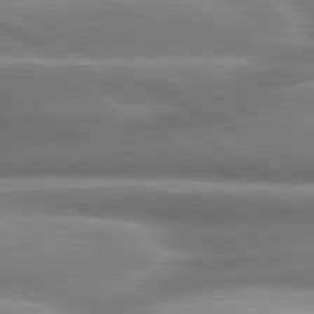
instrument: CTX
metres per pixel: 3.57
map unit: lApd
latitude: 80.4601
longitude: -137.3860
